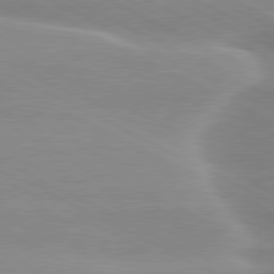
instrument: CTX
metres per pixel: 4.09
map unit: lApd
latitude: 80.1200
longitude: -136.5924
